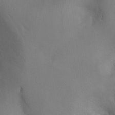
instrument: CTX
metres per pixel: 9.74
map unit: Ht
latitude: -7.6533
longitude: -35.2914
